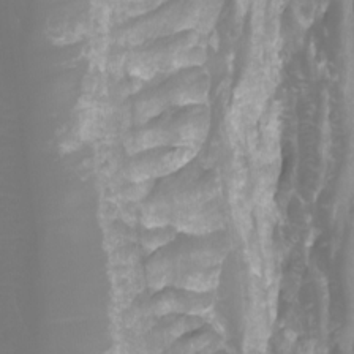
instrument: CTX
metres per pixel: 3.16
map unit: Ht
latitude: -3.9745
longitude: -61.9150
